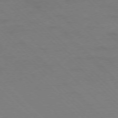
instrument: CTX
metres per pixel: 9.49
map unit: Ap
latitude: -77.1809
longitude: -69.0648
